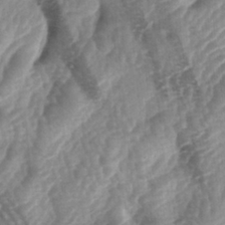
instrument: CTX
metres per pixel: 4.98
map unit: lAa
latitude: -4.3306
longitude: -126.9892
